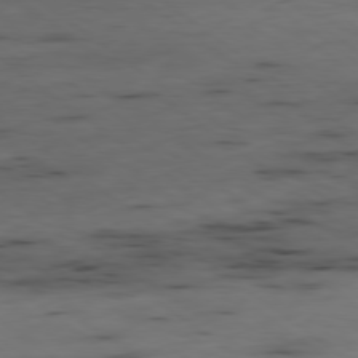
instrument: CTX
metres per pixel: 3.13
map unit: Ap
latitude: -79.2565
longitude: -73.3482
